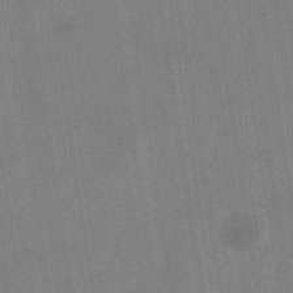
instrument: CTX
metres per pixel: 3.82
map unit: eHb
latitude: -35.2943
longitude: 73.8800
